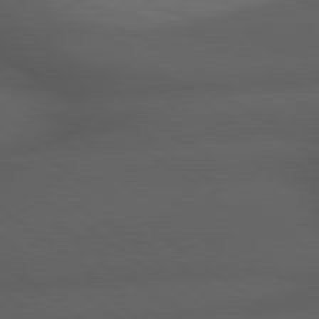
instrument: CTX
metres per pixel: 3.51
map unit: Hpe
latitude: 79.1026
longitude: -163.0270
